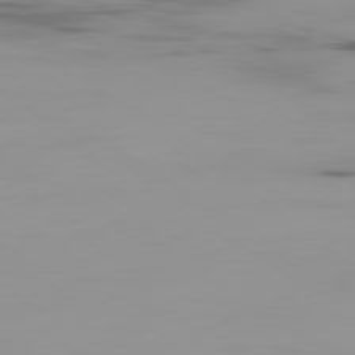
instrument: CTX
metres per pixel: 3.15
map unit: Ap
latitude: -79.7666
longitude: -78.1389
